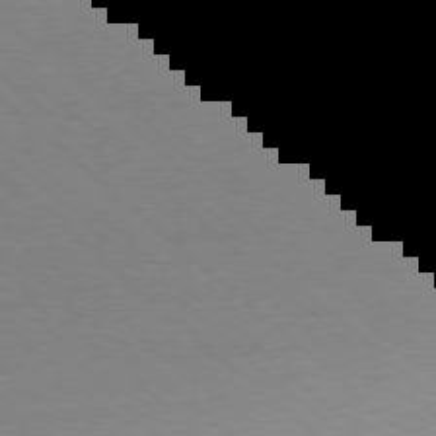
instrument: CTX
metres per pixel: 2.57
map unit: Ap
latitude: -77.5777
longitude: -84.0822
